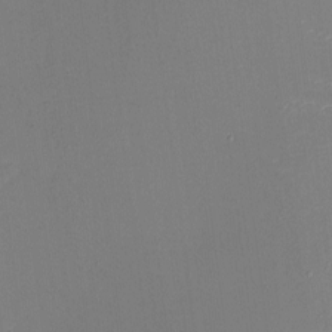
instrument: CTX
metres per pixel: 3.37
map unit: eHh
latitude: -5.2942
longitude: -85.9150
